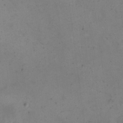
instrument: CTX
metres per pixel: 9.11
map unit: eHh
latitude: -4.8975
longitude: -78.8758
